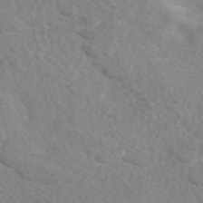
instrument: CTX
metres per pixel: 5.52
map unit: eAb
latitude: 49.1592
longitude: 117.9556
